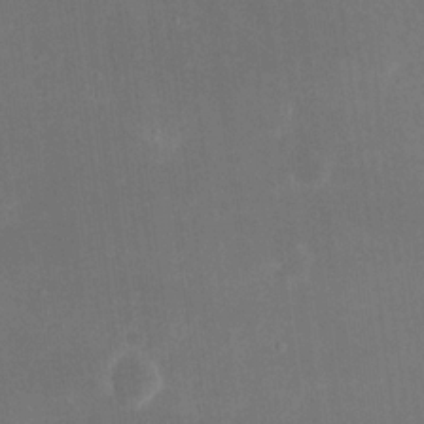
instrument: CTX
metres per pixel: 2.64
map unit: eHh
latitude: 18.9136
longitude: -70.4790
